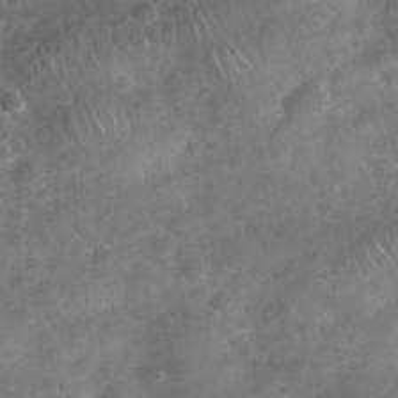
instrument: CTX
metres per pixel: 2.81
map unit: Nhu
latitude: 27.8017
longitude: -63.8017
